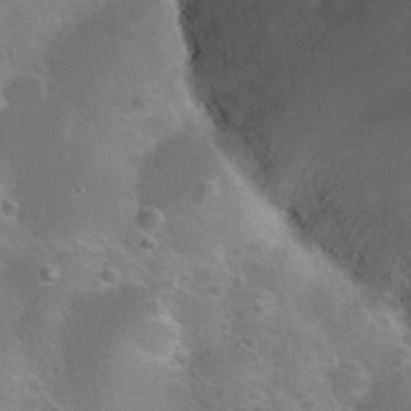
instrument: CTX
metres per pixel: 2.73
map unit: Nhu
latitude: 25.8583
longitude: -50.8191
